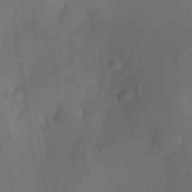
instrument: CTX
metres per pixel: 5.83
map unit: Hve
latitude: 18.5734
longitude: 150.5196
